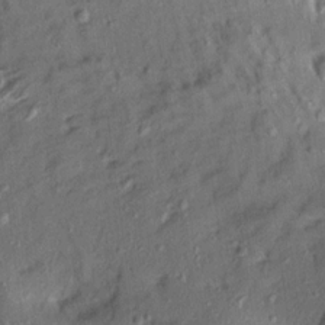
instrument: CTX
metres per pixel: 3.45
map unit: Aa
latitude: 13.8772
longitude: -144.1578
